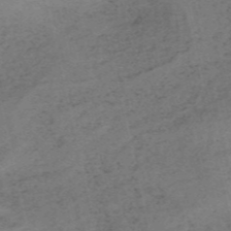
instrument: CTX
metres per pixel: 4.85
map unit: HNb
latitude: -55.0109
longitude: -43.1025
